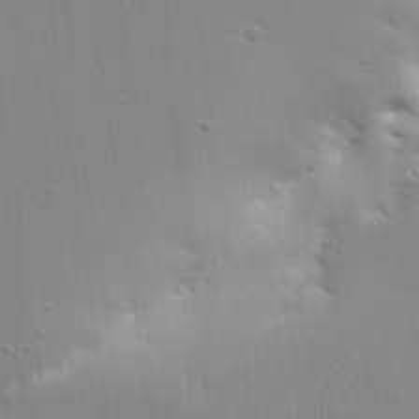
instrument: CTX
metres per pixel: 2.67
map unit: Aa
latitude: 26.0822
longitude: -130.1389
